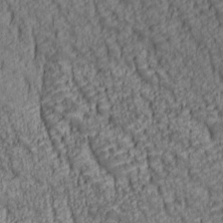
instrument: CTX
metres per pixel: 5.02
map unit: lAa
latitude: 6.8191
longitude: -116.1389
